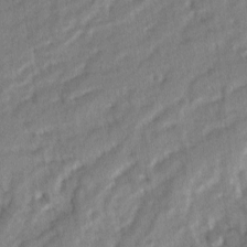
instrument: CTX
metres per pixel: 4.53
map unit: Ave
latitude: 1.7638
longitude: -110.0822
